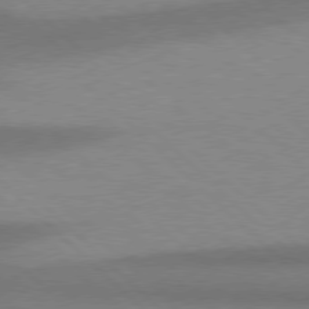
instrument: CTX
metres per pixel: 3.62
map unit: Hpe
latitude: 77.5182
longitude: -156.6679
